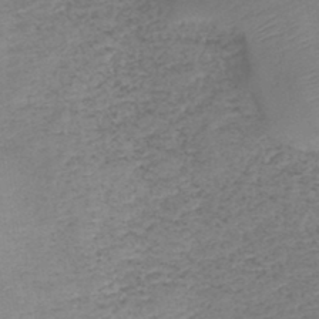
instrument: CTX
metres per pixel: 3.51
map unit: lHb
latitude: -41.6533
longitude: 79.1242
